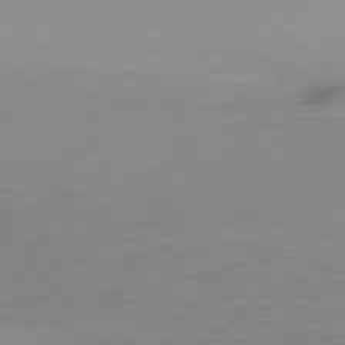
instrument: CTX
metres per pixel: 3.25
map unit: Ap
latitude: -78.2361
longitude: -67.6505
